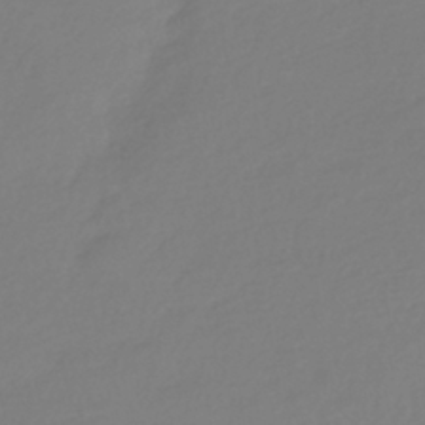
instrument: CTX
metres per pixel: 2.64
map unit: HNhu
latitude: -41.3321
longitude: 96.5763
